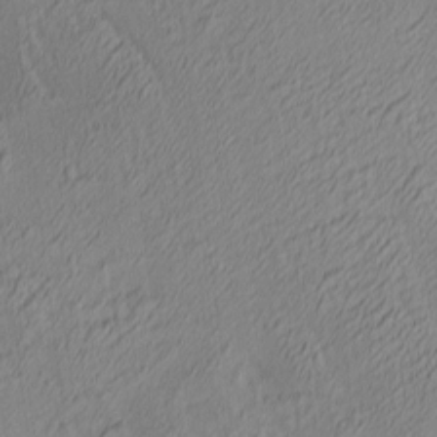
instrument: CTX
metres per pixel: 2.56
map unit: lAa
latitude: 3.4426
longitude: -115.5182
